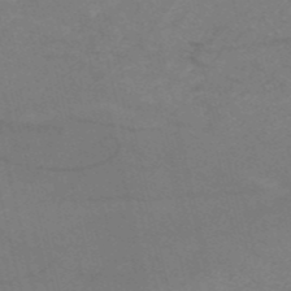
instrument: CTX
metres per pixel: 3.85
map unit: HNb
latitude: -53.5777
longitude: -47.6316
